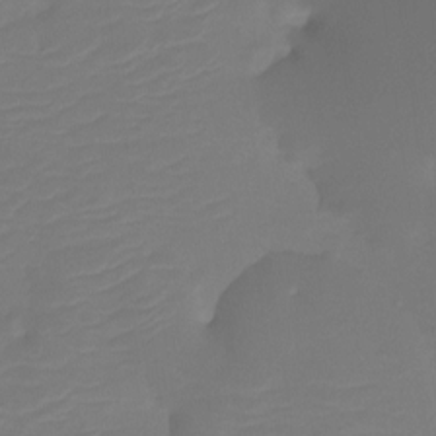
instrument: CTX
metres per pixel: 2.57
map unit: Htu
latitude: -13.6911
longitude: -49.5560
